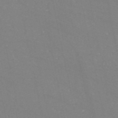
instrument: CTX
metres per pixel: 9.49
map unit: HNb
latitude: -54.5385
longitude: -37.8772
